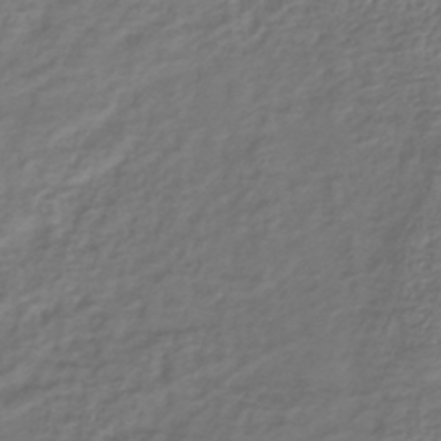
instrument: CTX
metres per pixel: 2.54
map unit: lHb
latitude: -40.9730
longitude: 73.5210
